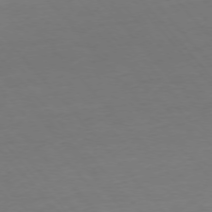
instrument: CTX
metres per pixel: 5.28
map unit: Ap
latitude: -75.7478
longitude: -88.1578
